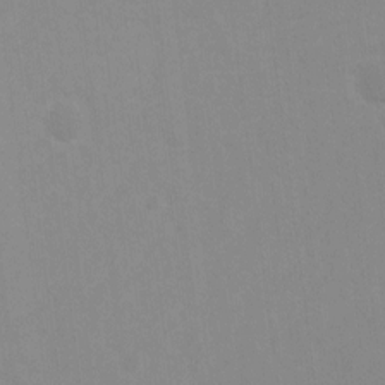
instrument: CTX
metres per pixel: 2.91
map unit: Ave
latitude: 0.5357
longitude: -112.7057
